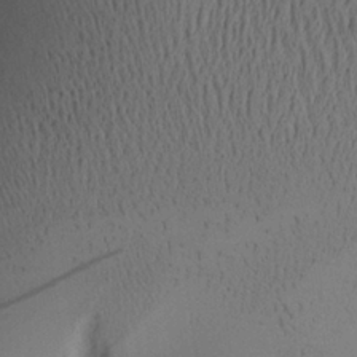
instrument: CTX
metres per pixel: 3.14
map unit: Aa
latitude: 25.6693
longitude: -132.8191
